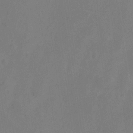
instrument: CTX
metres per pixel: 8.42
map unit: Nve
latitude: -24.6896
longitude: 107.6911
